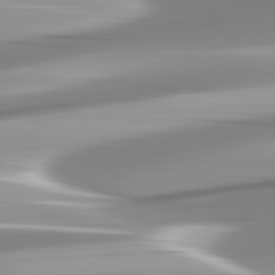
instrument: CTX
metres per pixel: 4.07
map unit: lApd
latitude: 82.9513
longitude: -139.4993
